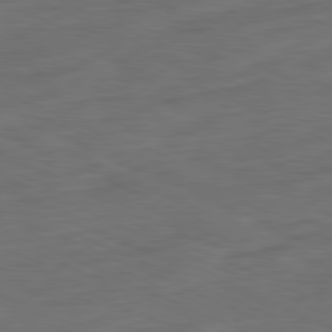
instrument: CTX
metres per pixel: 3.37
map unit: Ap
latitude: -81.8045
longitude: -76.7435
